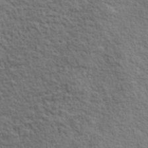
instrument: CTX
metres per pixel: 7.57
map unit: lHvf
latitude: 38.1578
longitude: -89.4616
